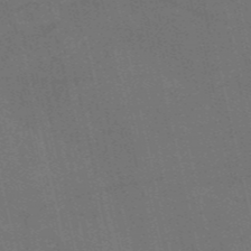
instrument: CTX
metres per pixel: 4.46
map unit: HNb
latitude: -52.7085
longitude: -41.0836
